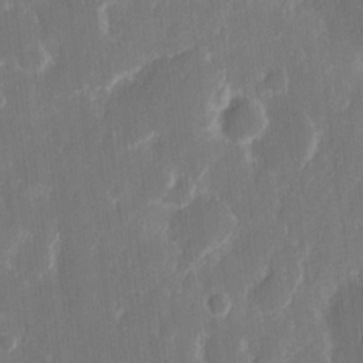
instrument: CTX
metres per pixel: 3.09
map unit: eHh
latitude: 12.8569
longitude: -72.7058
